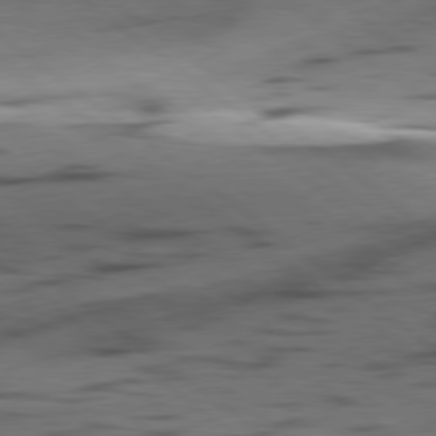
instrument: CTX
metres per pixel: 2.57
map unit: lApd
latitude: 78.8947
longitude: -50.7057
